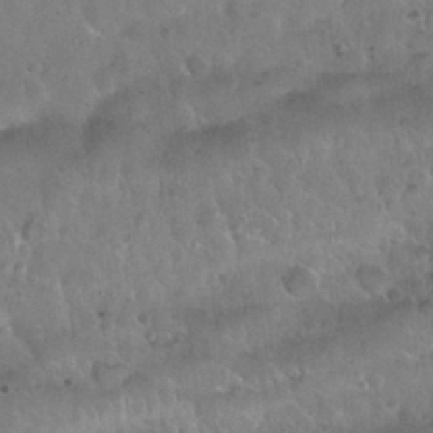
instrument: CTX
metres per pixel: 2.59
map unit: Nhu
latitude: 30.2334
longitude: -53.4049
